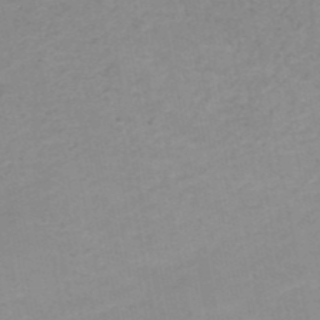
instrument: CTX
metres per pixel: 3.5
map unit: HNb
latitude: -51.3321
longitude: -52.2334
